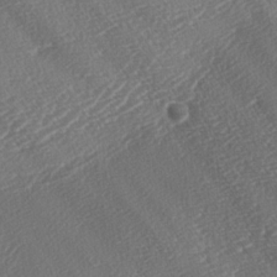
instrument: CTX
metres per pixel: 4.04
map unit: lAa
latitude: -2.5195
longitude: -128.1578
